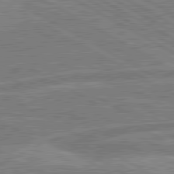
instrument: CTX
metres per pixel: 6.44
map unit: lApd
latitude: 80.7435
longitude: -170.9325
